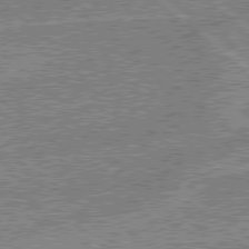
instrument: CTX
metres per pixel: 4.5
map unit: Hpe
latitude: 78.7624
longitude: -143.3671
